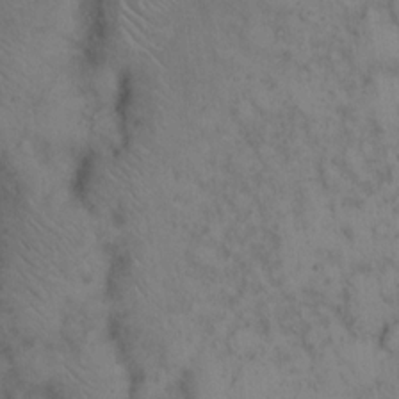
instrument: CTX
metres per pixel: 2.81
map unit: eHh
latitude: 16.3845
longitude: -63.5749
